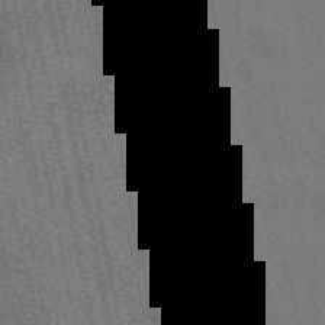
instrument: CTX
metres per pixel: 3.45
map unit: eAb
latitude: 51.4237
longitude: 114.8408
